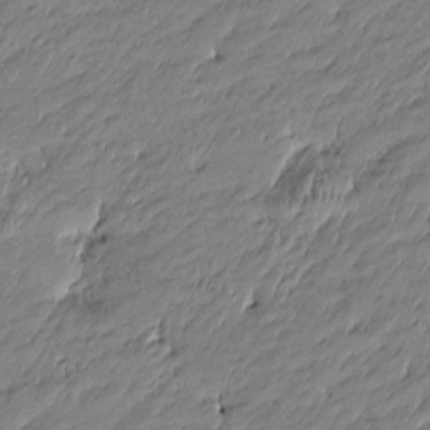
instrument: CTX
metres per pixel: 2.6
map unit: Htu
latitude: -5.3509
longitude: 176.9164
